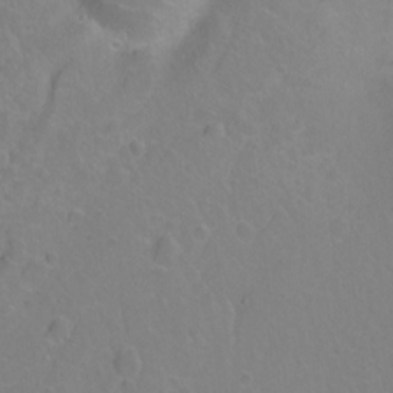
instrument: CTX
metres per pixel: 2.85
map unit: Hto
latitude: 2.3278
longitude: -33.3482
